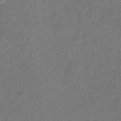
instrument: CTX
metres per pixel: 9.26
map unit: eHb
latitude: -33.9556
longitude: 74.4251
